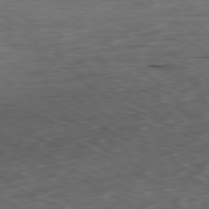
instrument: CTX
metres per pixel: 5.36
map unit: Ap
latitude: -80.5385
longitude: -69.8961
